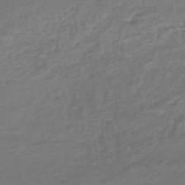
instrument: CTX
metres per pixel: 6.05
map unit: lHb
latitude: -43.0864
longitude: 72.5196
